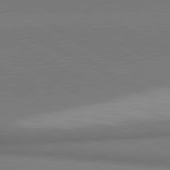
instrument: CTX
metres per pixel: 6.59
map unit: lApd
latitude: 80.5546
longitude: 163.9556
